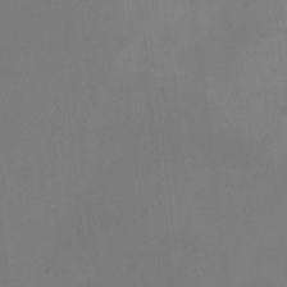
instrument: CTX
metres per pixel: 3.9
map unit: HNhu
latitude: 6.0633
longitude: 13.5399
